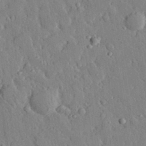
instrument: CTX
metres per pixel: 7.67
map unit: eHh
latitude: 29.2348
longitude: -77.4426
